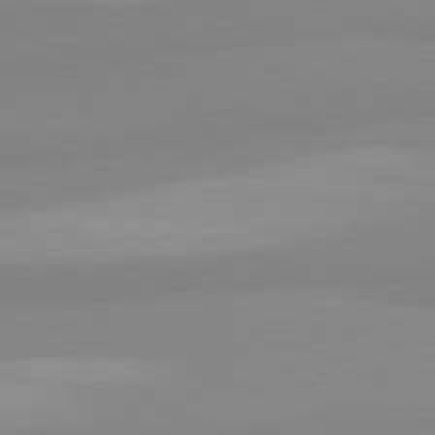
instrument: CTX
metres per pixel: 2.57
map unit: lApd
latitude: 81.3293
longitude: 179.6344
